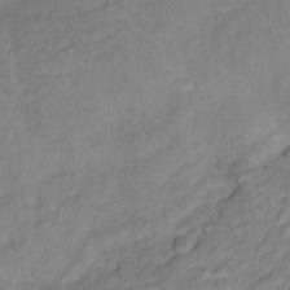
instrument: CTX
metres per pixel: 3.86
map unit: Ht
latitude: 12.2523
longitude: -40.1955
